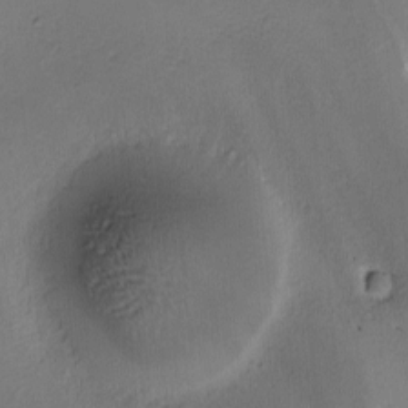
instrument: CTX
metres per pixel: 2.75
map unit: Ave
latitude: -8.0283
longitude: -121.8962
